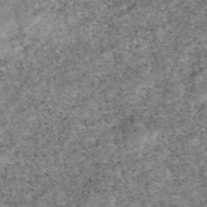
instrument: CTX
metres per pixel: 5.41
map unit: eAb
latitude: 48.8380
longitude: 121.7099
